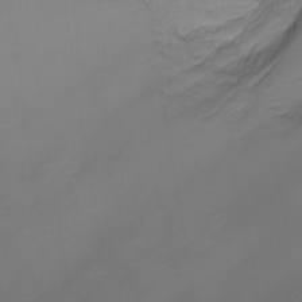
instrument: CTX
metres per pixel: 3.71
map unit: Nhu
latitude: -9.8233
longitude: -76.1389
